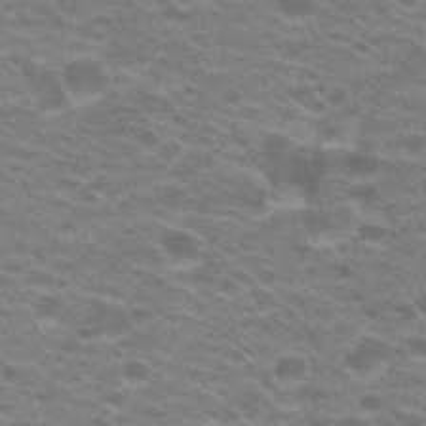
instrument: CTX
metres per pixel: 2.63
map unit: Hto
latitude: 21.4994
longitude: -37.4805
